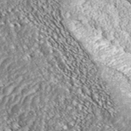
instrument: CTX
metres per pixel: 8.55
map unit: ANa
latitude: 43.5938
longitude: 36.8974
